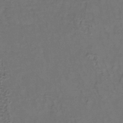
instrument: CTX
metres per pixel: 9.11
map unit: lHb
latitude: -38.2362
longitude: 61.4265
